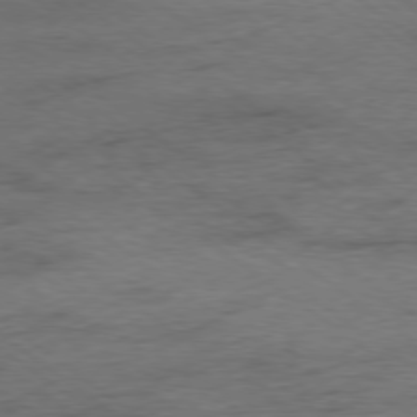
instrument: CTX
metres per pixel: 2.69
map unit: Hpe
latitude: -79.0108
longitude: -22.1011
